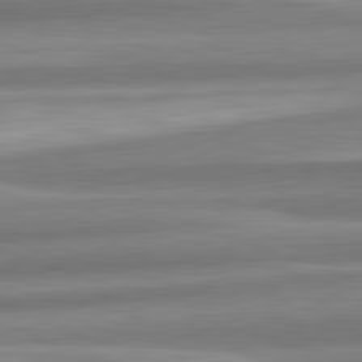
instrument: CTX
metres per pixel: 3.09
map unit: lApd
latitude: 82.3656
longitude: 179.6344
